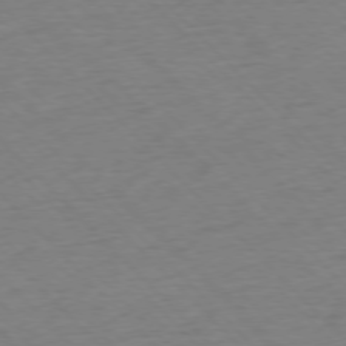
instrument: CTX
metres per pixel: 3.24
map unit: Ap
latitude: -76.9542
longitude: -85.7261
